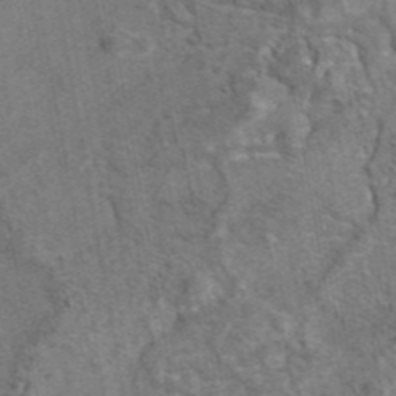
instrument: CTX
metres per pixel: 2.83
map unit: eAb
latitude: 43.2348
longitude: 109.4643
